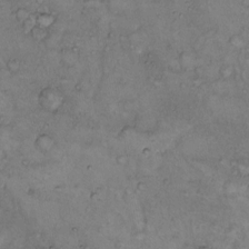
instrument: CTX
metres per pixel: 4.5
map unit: Hto
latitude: 9.8961
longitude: -58.1011
